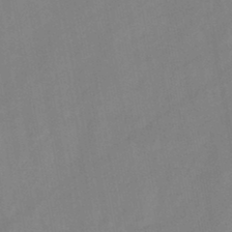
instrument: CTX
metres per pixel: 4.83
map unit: HNb
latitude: -45.3132
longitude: -38.5168
